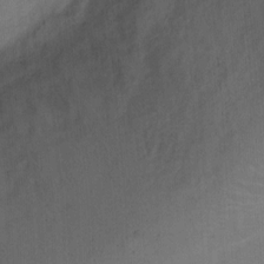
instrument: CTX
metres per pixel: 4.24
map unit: Ht
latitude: 0.2900
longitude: -34.5545
